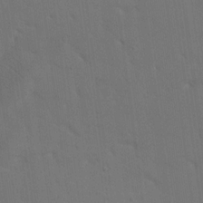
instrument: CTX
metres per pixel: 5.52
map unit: eHh
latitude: 18.6301
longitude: -66.4979
